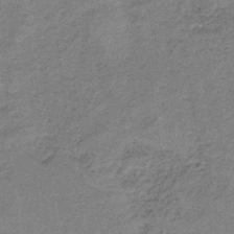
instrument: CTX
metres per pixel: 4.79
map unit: HNb
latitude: -35.4265
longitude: 54.1606
